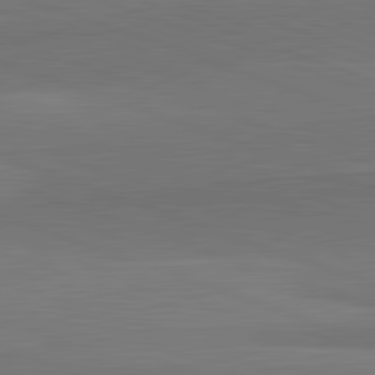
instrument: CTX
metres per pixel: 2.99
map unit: lApd
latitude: 82.4223
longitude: 136.0661
